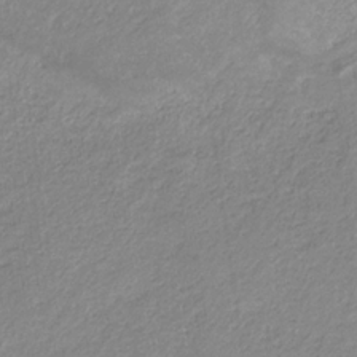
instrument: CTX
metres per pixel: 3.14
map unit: eHb
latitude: -31.8422
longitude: 68.7652
